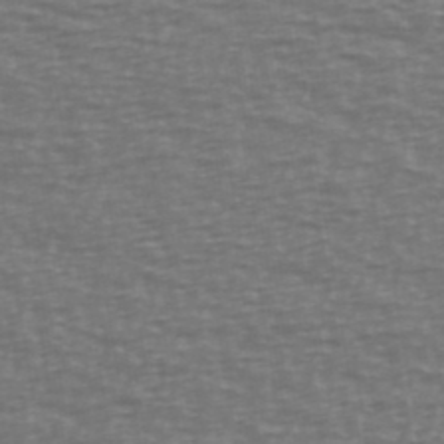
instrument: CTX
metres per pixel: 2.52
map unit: Ave
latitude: 38.9136
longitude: -113.4048
